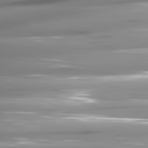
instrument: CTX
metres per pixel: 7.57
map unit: lApd
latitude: 81.1970
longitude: -145.7449
